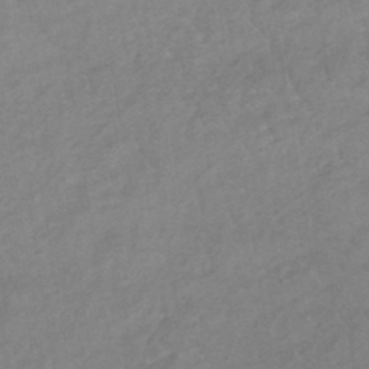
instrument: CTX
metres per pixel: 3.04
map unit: eHb
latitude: -46.1228
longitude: 85.2187
